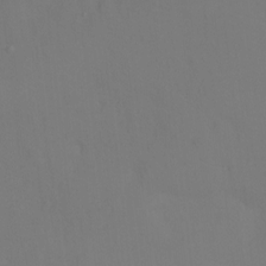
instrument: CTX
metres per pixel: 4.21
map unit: Ht
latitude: 0.4412
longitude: -34.2333
